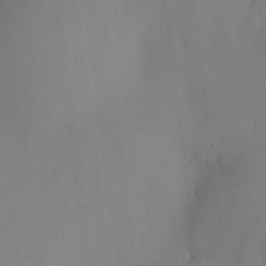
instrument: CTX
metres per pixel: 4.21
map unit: HNhu
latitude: 13.6505
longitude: 13.8422
